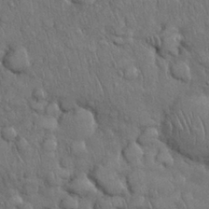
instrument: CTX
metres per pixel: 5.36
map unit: Nhu
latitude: 27.8206
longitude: -68.2712
